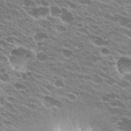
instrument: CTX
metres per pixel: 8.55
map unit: Hto
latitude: 24.1955
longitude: -38.8569
